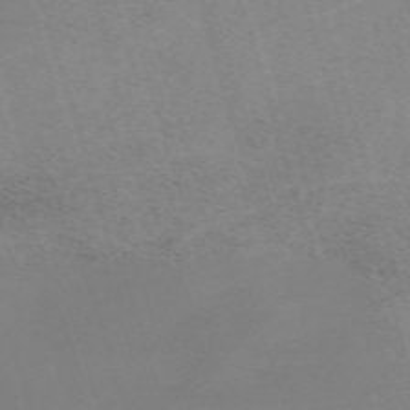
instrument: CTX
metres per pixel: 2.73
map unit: eHh
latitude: -62.7463
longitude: 49.4644
